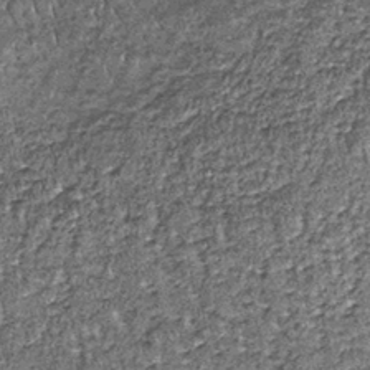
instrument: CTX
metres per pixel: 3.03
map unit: lHb
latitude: -39.4454
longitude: 65.3888
